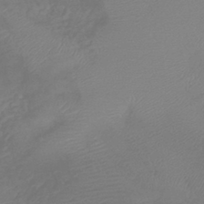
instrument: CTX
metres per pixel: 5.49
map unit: lHb
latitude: -42.2172
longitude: 81.5210
